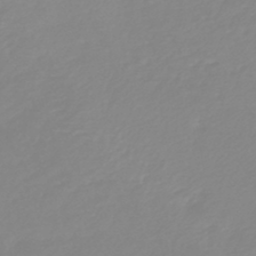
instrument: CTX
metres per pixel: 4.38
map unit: lHb
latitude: -44.1039
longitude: 75.8423
